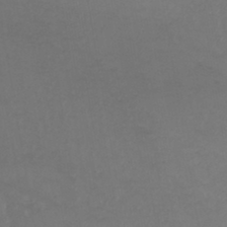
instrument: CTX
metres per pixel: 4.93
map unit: HNb
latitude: -44.4629
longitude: -44.0633
